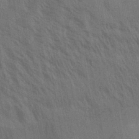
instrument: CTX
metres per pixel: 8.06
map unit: Aa
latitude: 31.8773
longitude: -139.1214
